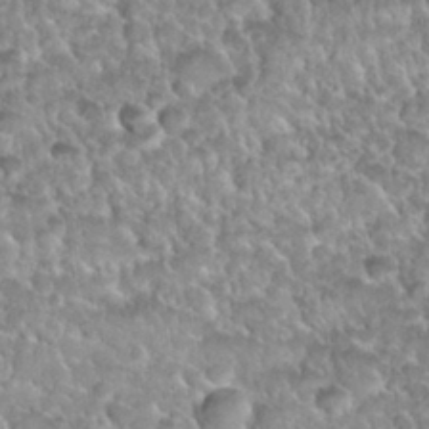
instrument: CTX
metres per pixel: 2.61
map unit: Nhu
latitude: 30.0444
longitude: -53.5938
